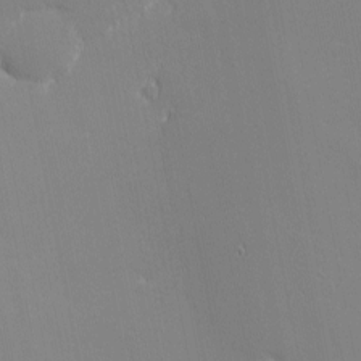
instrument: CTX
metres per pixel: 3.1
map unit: eHh
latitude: -2.9163
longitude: -81.0080
